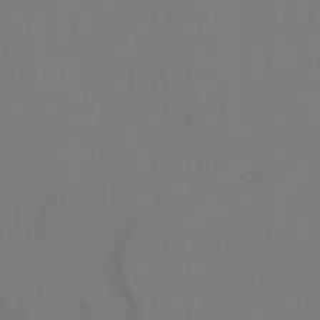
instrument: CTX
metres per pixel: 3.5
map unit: Hto
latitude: 6.4790
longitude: -31.1592
